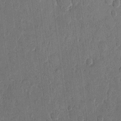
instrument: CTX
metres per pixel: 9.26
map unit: eHh
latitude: 13.4804
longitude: -68.6680
